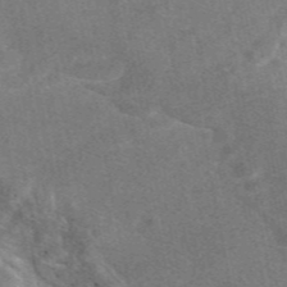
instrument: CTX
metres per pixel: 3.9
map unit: eAb
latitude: 46.8380
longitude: 118.8219
